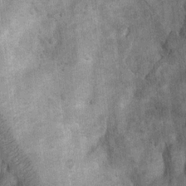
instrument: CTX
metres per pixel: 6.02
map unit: Nhu
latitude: 7.8772
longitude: -22.3089
